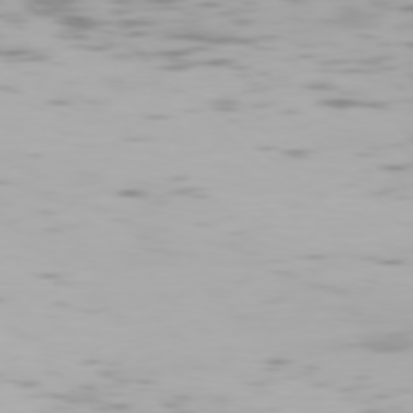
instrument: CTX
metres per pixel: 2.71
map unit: Hpe
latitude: 76.5734
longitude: -134.4790
